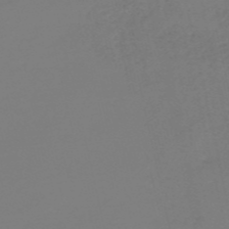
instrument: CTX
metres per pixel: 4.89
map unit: HNb
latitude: -54.4062
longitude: -50.3467
